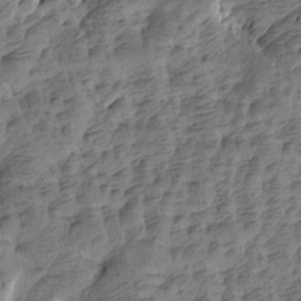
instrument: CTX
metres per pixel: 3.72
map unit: Htu
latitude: -4.5951
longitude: -177.1403
